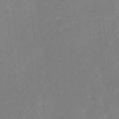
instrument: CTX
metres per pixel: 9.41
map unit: eHb
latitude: -30.3684
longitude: 62.4251
